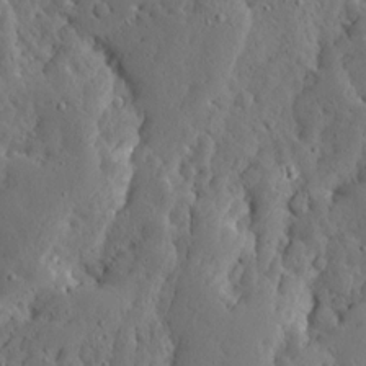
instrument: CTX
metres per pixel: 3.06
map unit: Ave
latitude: 13.4616
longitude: -136.3468
